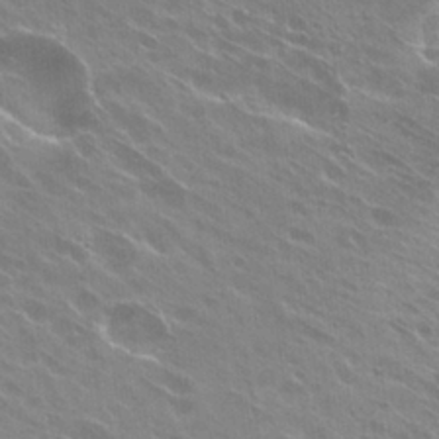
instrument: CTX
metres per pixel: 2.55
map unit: Hto
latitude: 27.0081
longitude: -40.9702
